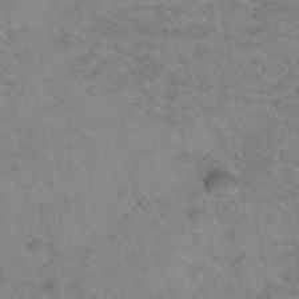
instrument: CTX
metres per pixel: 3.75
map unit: Hto
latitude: 39.0458
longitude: -42.7813
